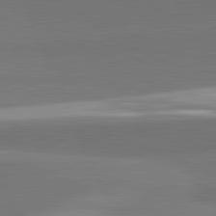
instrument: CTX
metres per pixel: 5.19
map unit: lApd
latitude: 82.2522
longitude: 151.1431
